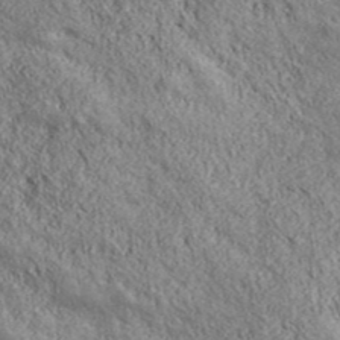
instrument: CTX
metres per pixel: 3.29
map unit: ANa
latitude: 43.2537
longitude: -87.6505
